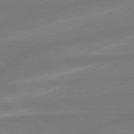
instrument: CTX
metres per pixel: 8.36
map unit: lApd
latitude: 79.0270
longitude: -142.1956
